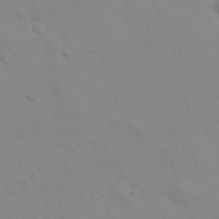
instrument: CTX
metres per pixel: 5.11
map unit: eHh
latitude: 24.8002
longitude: -65.5749
